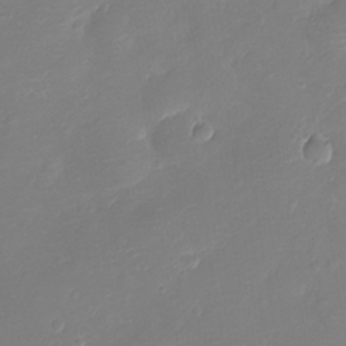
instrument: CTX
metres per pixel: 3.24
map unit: Ht
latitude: -11.2943
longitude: -23.3859
